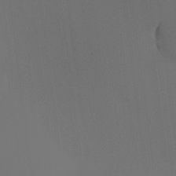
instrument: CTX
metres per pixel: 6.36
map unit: Nhu
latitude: -7.0864
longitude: -95.1781
